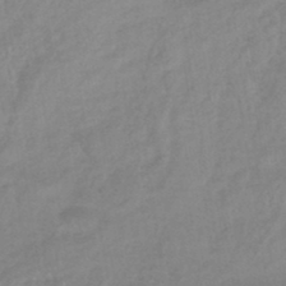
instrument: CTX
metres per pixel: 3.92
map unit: eHb
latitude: -46.1039
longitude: 85.2376
